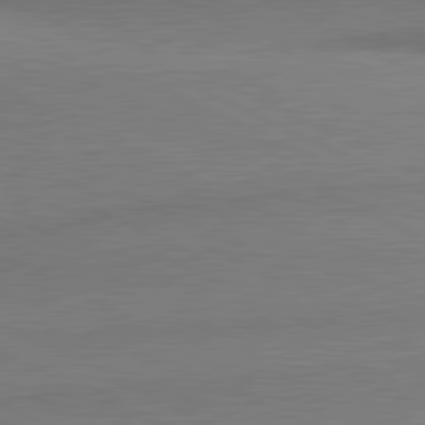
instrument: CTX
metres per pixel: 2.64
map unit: lApd
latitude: 81.0458
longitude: 164.6897
